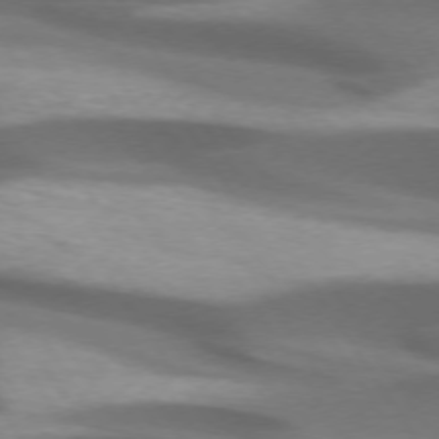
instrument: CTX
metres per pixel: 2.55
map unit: lApd
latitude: 73.7072
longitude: -52.4034
